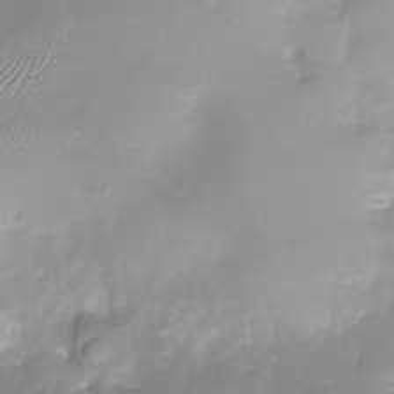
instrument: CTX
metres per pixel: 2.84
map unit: Nhu
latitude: -28.2928
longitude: -59.1592
